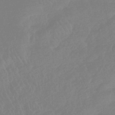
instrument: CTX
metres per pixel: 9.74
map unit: lHb
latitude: -44.3495
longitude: 74.9542
